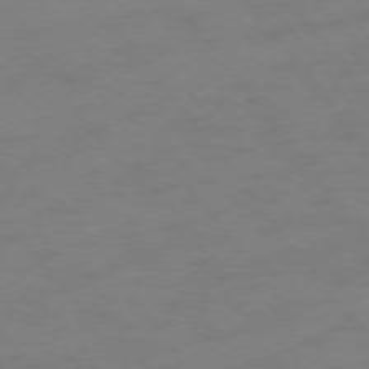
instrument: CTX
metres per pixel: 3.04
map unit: Ap
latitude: -76.5952
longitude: -64.8947
